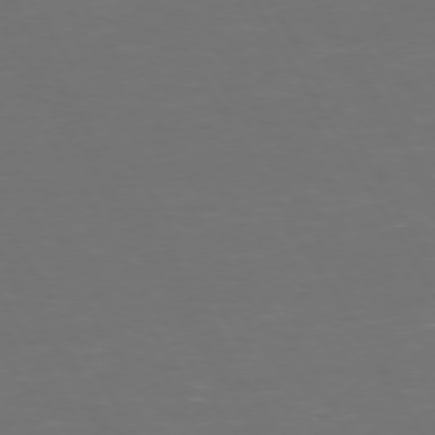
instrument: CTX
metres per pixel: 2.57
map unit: Hpe
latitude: 72.3468
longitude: -126.6680
